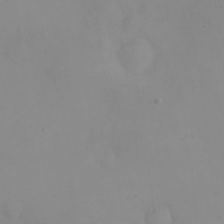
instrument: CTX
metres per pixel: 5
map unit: eHh
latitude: 25.1403
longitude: -64.4034
